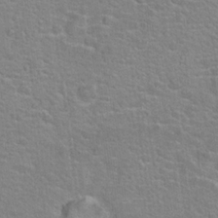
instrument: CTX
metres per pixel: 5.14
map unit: Hto
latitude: 22.6490
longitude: -46.8758
